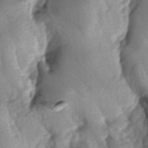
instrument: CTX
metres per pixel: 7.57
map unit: lAa
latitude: -6.1228
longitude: -126.4790
